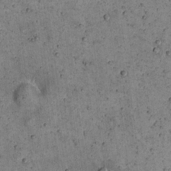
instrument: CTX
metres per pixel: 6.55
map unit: eHh
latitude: 21.6883
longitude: -65.1592
